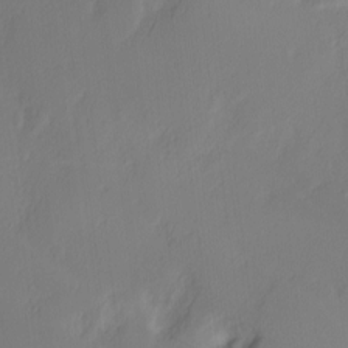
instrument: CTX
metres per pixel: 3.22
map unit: Hve
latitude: 3.0836
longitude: -121.7639
